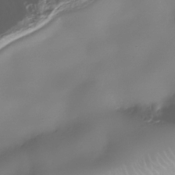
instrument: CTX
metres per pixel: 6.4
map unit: Nhe
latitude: -37.0486
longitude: -113.4426
